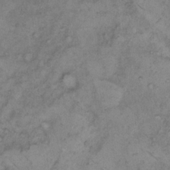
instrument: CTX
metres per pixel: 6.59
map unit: Hto
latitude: 8.2334
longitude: -59.9717
